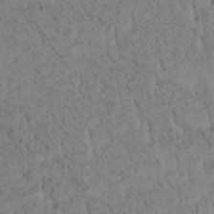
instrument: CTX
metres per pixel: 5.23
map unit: Htu
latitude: -4.4818
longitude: 173.7100
